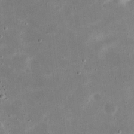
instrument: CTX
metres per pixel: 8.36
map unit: eHh
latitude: 21.3104
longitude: -67.6316
